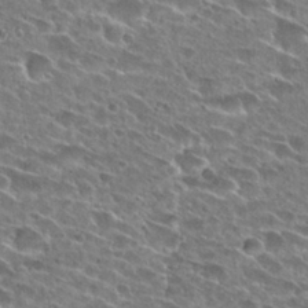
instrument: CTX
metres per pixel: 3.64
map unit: Hto
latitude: 26.7813
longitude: -43.8961
